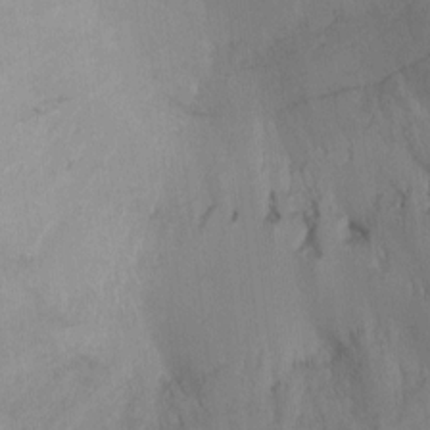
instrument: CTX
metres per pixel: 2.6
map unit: Ht
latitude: -8.6329
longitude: -30.7058
